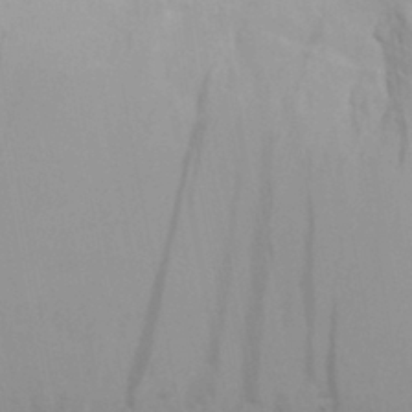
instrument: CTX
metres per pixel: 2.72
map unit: Aa
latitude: 30.2334
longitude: -139.7827
